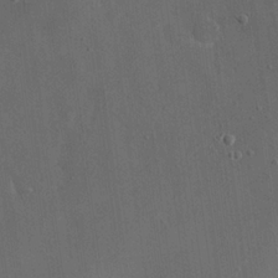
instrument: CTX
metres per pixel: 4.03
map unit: eHh
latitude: 19.5371
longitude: -65.6316
